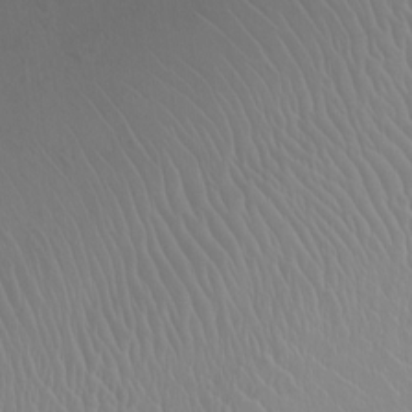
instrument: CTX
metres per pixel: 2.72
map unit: Ht
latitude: -2.7274
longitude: -16.1011
